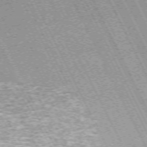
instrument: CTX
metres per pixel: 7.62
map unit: Hpe
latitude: -71.2187
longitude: 14.1417
